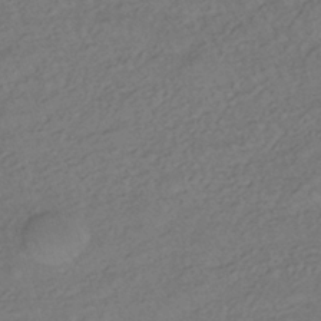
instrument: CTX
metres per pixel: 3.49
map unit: lHb
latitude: -35.5210
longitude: 69.5021
